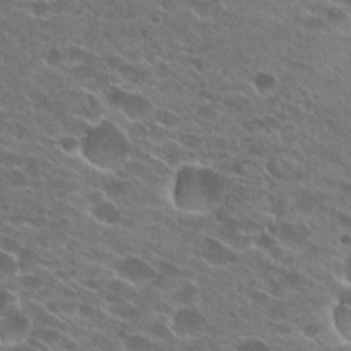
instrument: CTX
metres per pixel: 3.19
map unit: Hto
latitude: 25.4048
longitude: -42.9892
